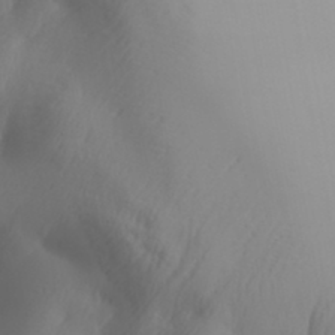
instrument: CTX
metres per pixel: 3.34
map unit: Aa
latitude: 32.1956
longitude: -141.5938
